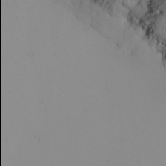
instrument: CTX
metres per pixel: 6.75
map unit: Nhu
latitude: -6.8975
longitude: -81.9906
